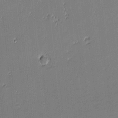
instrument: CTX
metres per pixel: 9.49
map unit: eHh
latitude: -3.4454
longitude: -82.3656
